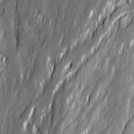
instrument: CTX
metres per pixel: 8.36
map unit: Ave
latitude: 15.1593
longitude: -135.4048
